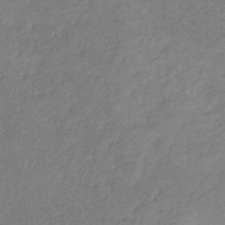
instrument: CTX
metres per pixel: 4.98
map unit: eHb
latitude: -30.8408
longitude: 66.8219
